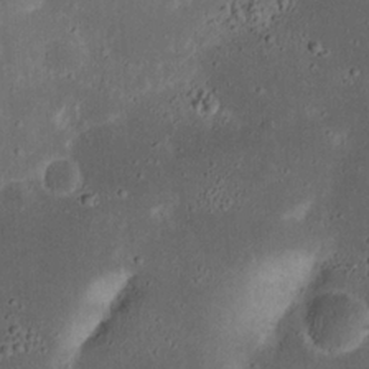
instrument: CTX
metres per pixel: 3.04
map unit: Nhu
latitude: 18.8380
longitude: -74.4601
